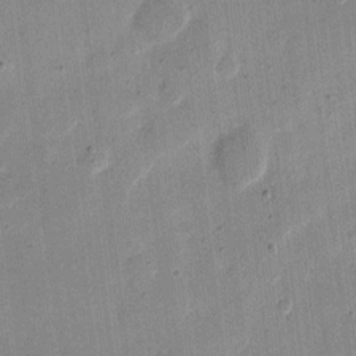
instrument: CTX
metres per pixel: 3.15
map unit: eHh
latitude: 11.2726
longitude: -68.5735
